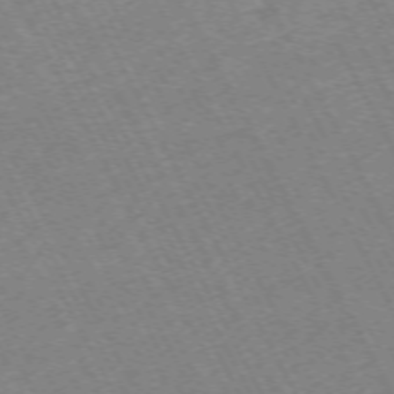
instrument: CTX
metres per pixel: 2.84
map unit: Hpe
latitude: -71.4643
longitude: 9.7478
